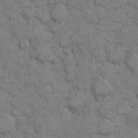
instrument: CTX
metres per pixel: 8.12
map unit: eHh
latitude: 8.3845
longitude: -64.9703
